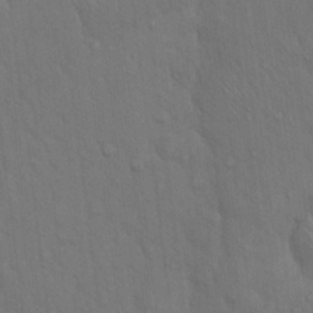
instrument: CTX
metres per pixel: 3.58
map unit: Hto
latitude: 15.5938
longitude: -57.8772
